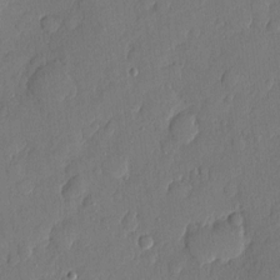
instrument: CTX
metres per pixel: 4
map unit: eHh
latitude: 5.4993
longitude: -74.8380
